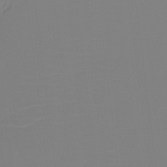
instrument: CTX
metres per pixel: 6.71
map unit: Htu
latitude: -13.2943
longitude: -49.5371
